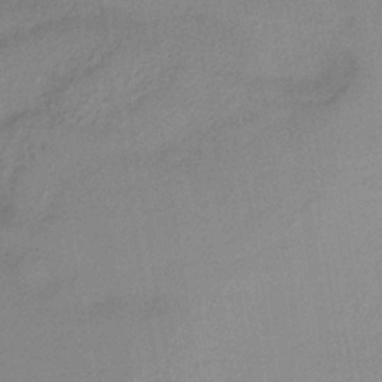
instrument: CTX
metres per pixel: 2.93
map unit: lHb
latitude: -37.3698
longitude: 69.1998
